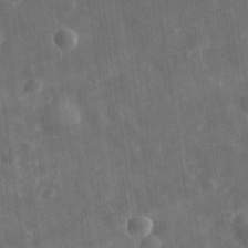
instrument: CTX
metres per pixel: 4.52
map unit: eHh
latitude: 31.9906
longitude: -78.2334
